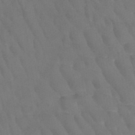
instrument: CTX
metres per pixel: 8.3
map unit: HNb
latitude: -49.6155
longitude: -53.1781
